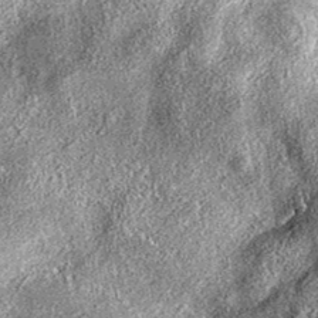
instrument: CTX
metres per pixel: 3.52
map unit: eAb
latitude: 37.0458
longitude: 106.6329
